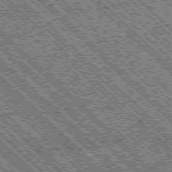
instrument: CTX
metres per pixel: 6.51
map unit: Ap
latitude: -76.3117
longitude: -96.9325
